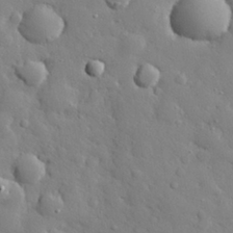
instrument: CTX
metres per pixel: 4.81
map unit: eHh
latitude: 28.4790
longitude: -78.5735
